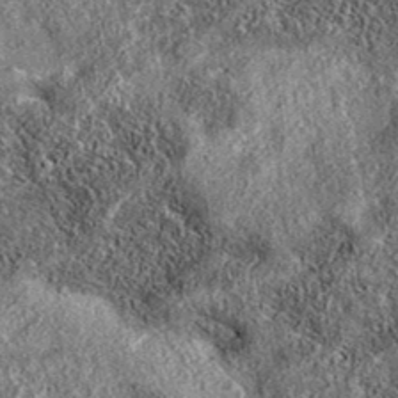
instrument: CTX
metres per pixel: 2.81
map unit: eAb
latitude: 37.1025
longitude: 108.6329
